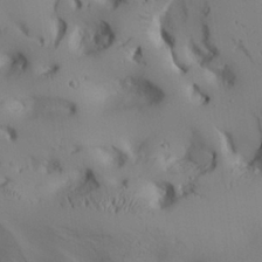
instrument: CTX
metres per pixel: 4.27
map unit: Aa
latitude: 26.3845
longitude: -136.9514
